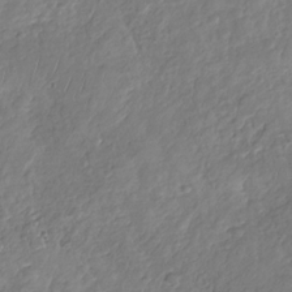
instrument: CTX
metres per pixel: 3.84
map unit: Nhu
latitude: -31.1809
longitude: -61.4804
